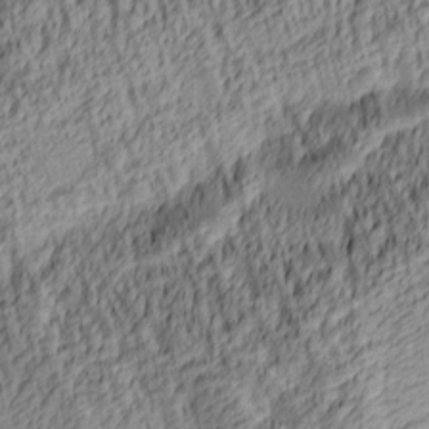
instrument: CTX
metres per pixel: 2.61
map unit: lAa
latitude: 5.1592
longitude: -115.6693
